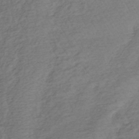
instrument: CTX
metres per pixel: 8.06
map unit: lHb
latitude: -35.9178
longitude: 69.5777
